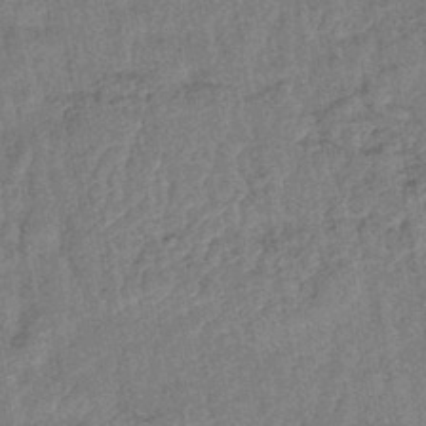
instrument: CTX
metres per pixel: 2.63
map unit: lHb
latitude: -43.1053
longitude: 80.1984
